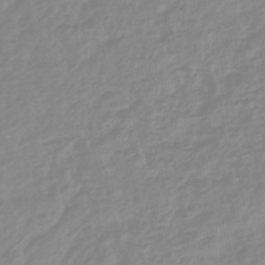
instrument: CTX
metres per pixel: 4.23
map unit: lHb
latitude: -44.3873
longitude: 79.4454
